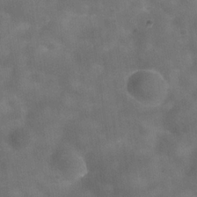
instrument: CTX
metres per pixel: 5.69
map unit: Hve
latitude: -31.6911
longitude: 93.6911
